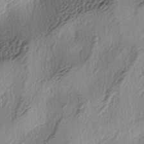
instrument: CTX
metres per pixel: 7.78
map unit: lAa
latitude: -4.1039
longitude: -124.2334
